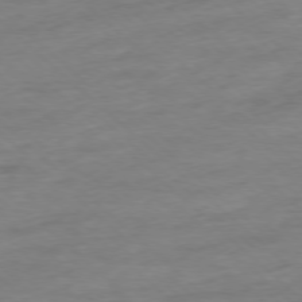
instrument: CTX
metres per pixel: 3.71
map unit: Ap
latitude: -77.8611
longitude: -97.7827
